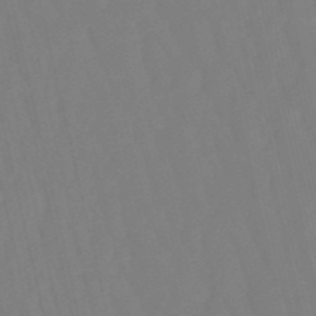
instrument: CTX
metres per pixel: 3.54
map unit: eHb
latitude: -50.3306
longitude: 76.6707
